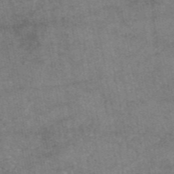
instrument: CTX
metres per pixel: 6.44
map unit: eAb
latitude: 46.8758
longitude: 123.5588
